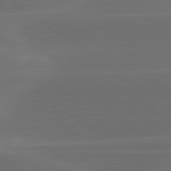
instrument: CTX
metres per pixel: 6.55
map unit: lApd
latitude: 79.3671
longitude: -47.9528
